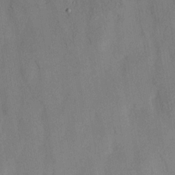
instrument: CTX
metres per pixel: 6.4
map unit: HNhu
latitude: 13.8583
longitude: 12.1417
